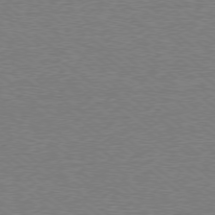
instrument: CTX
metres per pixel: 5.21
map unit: Ap
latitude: -79.0297
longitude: -82.5734
